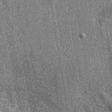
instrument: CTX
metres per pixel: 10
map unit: eAb
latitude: 39.2348
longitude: 107.1998
